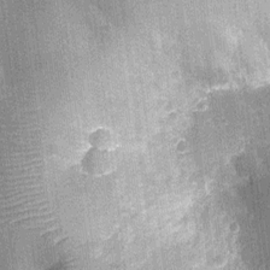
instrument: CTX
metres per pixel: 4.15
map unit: Ht
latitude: -12.0283
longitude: -23.6127
